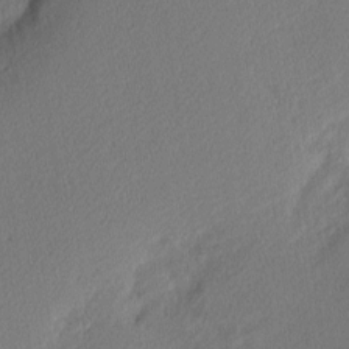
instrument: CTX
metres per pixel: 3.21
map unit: Nhu
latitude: 1.4237
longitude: -77.5182
